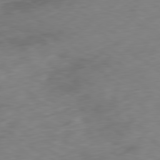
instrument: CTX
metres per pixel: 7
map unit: Ap
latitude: -79.7099
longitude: -72.8758
